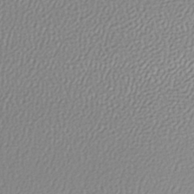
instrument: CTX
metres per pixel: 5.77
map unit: lHb
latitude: -42.9730
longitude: 71.1242
